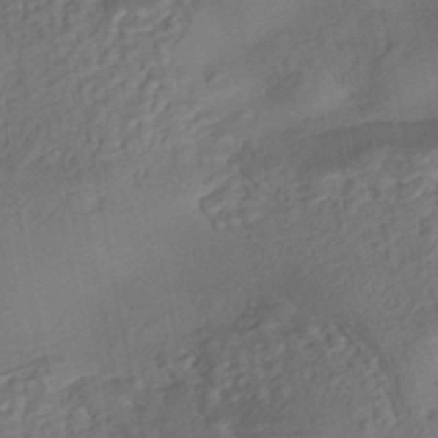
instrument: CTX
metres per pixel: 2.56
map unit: eHh
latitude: -43.0864
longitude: 120.8408
